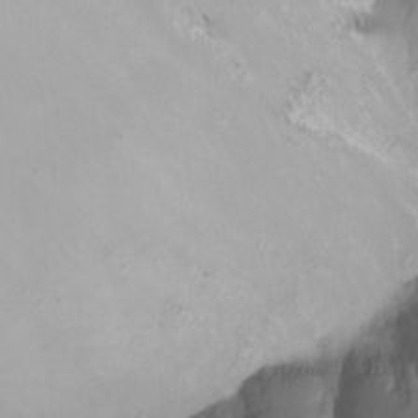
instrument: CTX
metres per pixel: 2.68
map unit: Nhu
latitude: -8.5952
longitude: -80.5924
